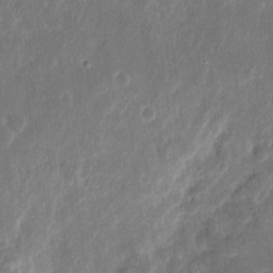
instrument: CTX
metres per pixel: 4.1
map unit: eHh
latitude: 10.1011
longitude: -72.4601
